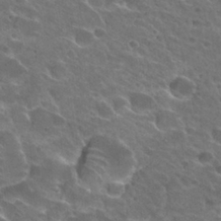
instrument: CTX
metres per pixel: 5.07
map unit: Hto
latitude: 27.8961
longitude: -39.1214
